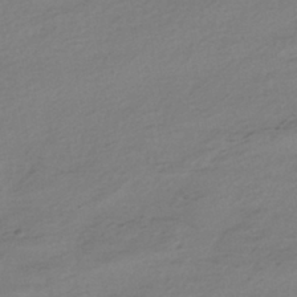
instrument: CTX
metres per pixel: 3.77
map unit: HNhu
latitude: -40.8219
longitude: 95.6533
